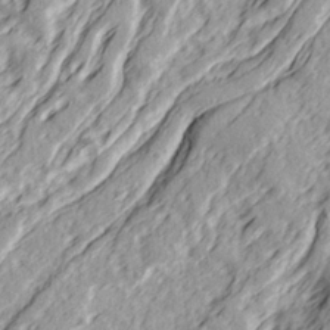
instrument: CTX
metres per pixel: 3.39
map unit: Ave
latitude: 22.3656
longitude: -132.4223
